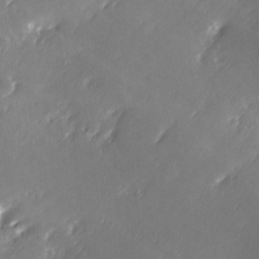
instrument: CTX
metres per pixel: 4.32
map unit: Ave
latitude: -6.5007
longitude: -120.2145
